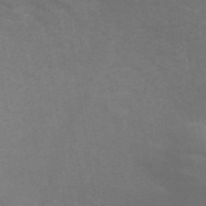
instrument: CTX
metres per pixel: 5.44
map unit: ANa
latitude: 43.6316
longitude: 28.1417
